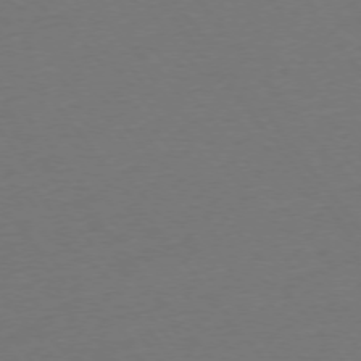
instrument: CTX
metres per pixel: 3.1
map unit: Ap
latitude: -75.5211
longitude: -94.3845
